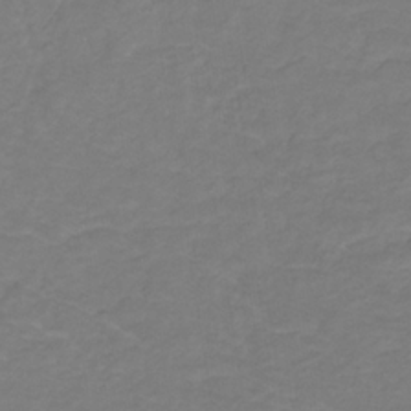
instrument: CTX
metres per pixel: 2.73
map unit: lHb
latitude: -31.1809
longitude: 65.0865
